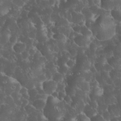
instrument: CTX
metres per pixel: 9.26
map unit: eHh
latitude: 33.7261
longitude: -64.6868
